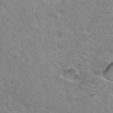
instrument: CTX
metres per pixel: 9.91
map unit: Hto
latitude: 34.1955
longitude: -46.1956
